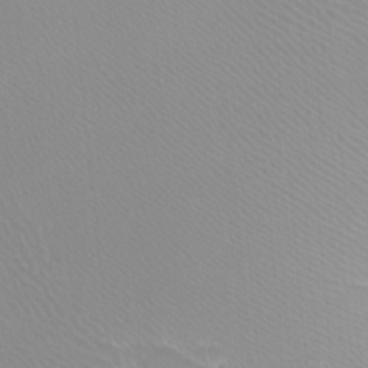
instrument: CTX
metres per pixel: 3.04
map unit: Htu
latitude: -9.9745
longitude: -75.0836
